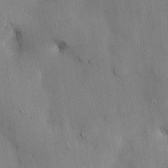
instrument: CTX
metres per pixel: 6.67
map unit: HNhu
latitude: 14.0633
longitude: 12.0094
